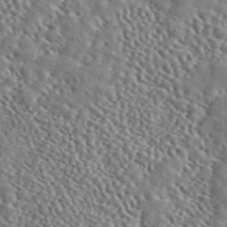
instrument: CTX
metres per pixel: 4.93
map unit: ANa
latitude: 46.5546
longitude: 49.3321
